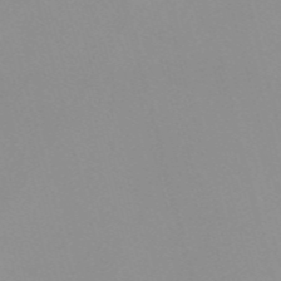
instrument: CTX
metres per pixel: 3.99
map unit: Nve
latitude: -57.4832
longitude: 60.2551
